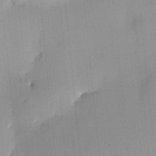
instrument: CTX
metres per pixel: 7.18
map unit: HNhu
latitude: 14.3657
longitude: 12.8597
